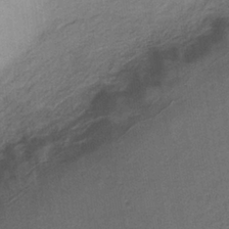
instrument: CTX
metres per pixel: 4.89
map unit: lHb
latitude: -35.6911
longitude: 62.5573
